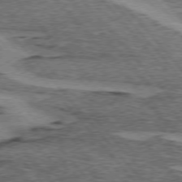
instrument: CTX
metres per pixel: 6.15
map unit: lApd
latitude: 74.8002
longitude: -77.8394
